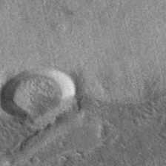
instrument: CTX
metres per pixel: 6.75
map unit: eAb
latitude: 38.8569
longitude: 109.3321
